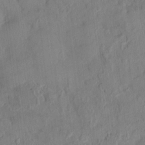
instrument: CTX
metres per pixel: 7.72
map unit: HNhu
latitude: 6.2522
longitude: -3.2726
